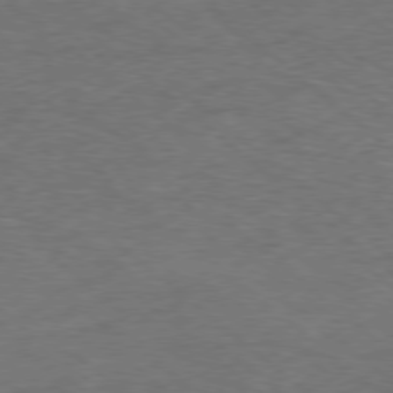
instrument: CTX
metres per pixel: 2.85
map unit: Hpe
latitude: -78.5951
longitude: 17.4077
